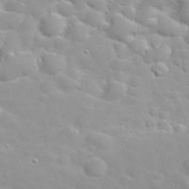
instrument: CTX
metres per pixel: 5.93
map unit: eHh
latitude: 31.9717
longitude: -61.5938
